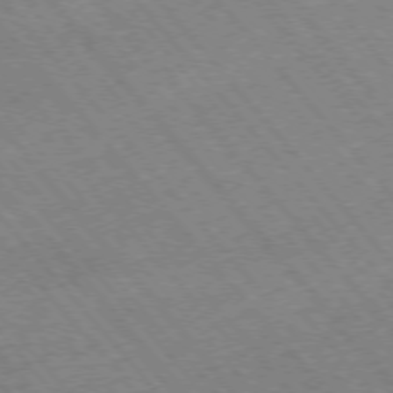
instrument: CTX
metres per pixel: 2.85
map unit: Hpe
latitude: -75.9367
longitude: -16.6868
